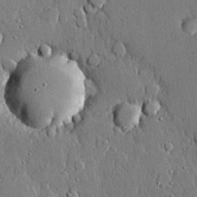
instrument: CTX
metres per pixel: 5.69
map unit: lHvf
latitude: 20.5357
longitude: 146.1794
